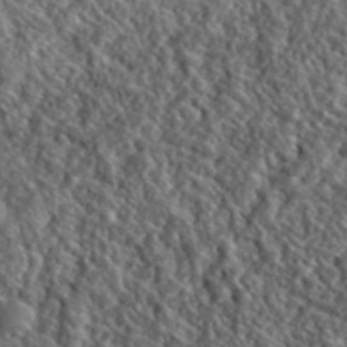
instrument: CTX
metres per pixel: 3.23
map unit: lHvf
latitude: 40.9513
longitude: -88.9892
